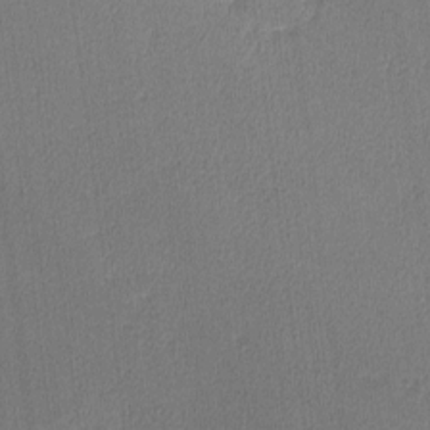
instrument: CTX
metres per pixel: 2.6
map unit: lHvf
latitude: -12.4440
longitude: -100.6302
